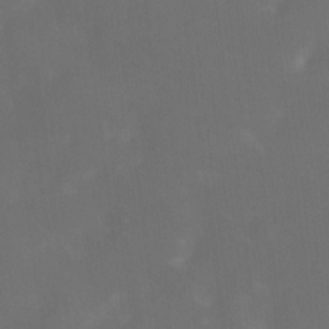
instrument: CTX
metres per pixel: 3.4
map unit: Nhu
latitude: -11.0675
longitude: -40.5734
